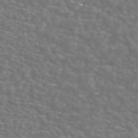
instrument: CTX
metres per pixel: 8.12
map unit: ANa
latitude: 44.9136
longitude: 28.4818
